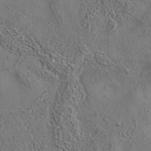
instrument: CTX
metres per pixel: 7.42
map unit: eAb
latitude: 35.5371
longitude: 110.2928
